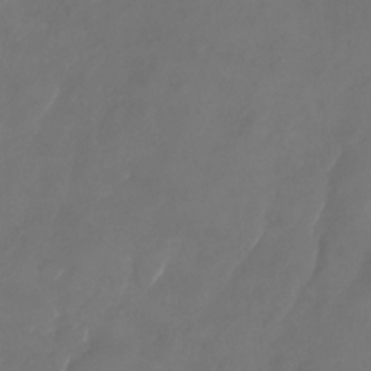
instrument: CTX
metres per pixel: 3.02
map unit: Nhu
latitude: -28.2740
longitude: -71.9906
